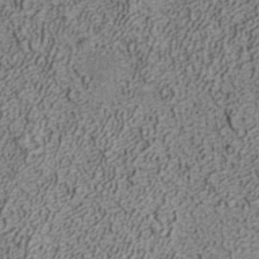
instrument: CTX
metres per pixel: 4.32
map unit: ANa
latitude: 35.6127
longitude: 13.1242
